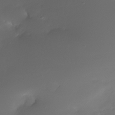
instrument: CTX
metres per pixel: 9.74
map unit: Nhe
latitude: -33.4455
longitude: -117.0081
